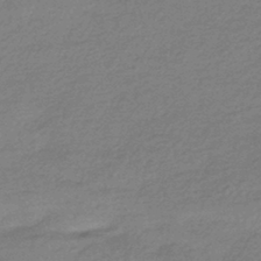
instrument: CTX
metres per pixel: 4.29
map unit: HNhu
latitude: -42.8785
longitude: 93.2565
